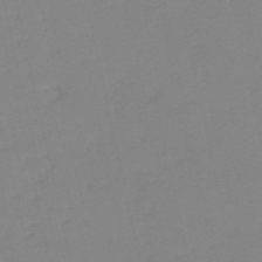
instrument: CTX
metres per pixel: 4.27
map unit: HNb
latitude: -53.8611
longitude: -50.2711
